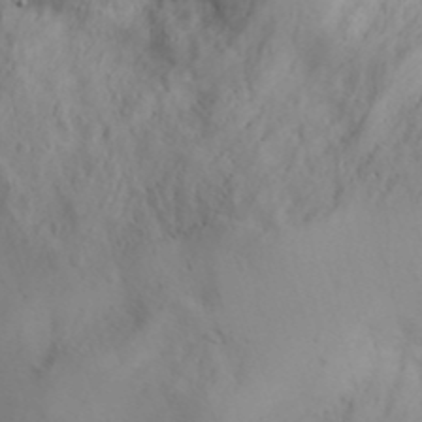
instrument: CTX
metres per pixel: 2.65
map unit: Aa
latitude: 29.5371
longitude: -145.7827
